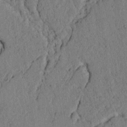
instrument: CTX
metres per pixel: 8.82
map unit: lAvf
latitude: 4.3845
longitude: 158.5762
